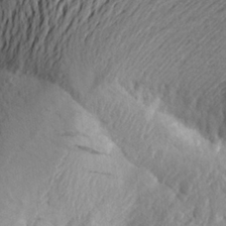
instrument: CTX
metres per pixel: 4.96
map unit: Aa
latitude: 23.4993
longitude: -149.6694
